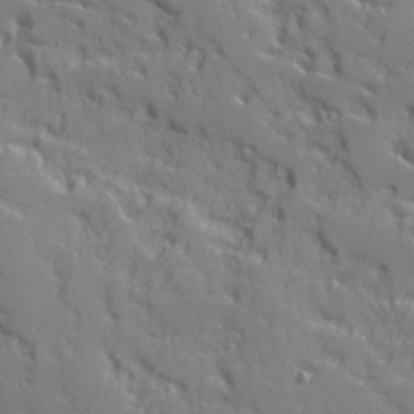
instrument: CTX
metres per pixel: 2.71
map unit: Ave
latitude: 10.7813
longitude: -101.5938
